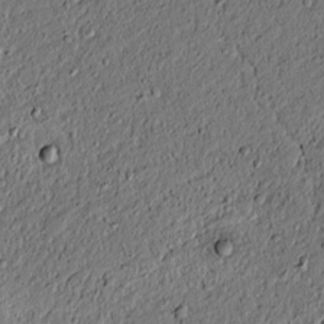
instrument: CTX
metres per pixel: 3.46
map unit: lAvf
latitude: 4.1011
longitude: 168.0094
